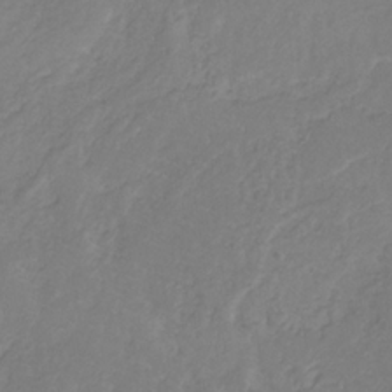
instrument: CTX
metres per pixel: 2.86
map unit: HNb
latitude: -31.4643
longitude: 61.6722
